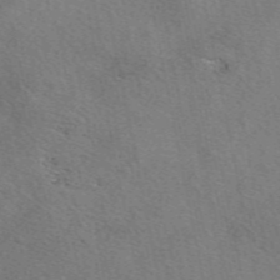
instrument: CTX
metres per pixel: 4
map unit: eAb
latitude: 50.5167
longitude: 109.8233
